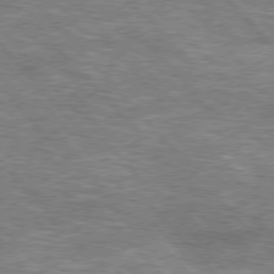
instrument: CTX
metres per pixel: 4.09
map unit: lApd
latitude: 76.3845
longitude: -74.7435
